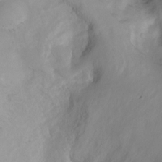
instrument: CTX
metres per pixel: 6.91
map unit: Ht
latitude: -13.1809
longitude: -51.3859
